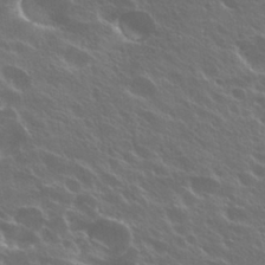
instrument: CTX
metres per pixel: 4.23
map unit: Hto
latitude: 27.8583
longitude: -41.2348
